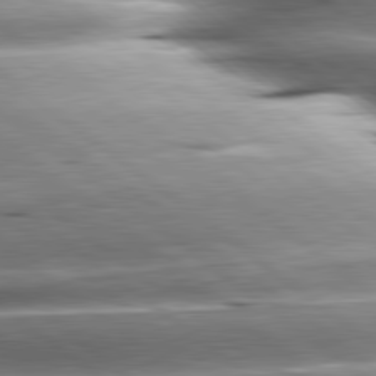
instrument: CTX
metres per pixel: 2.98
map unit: lApd
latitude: 80.5357
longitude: -143.7828
